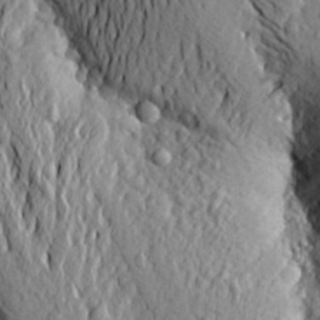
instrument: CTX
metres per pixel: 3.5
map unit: Aa
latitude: 20.1389
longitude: -149.8394
